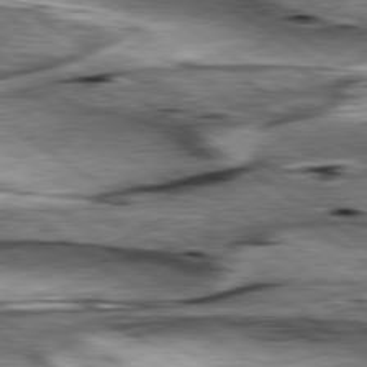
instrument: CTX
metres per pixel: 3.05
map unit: lApd
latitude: 79.7828
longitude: -49.0081
